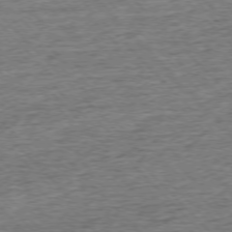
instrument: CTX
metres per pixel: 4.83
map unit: Ap
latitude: -76.0661
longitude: -92.0444
